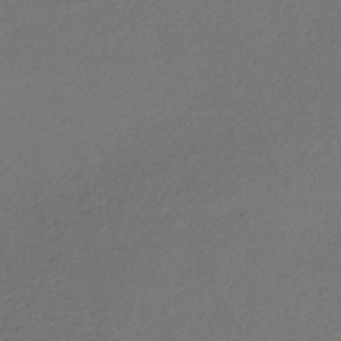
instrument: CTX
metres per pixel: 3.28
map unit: HNhu
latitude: -43.6532
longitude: 95.1431
